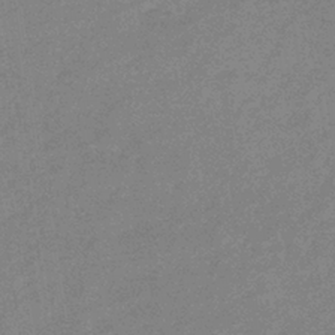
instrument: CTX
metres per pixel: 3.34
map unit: eHb
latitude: -37.1620
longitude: 76.8219
